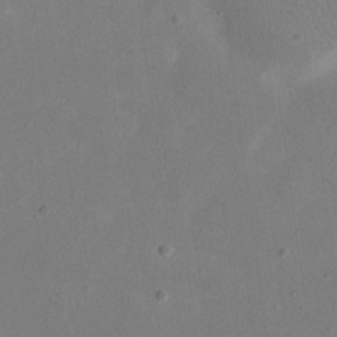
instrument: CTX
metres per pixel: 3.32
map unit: eHh
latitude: 18.6112
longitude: -70.9702
